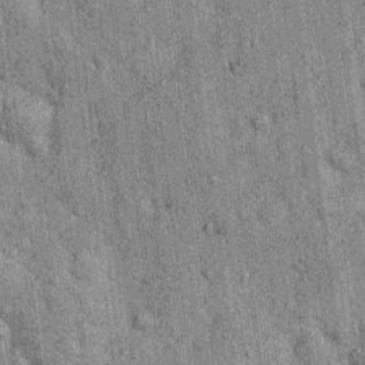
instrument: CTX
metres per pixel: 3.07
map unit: Nhu
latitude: 15.5183
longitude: -32.1766
